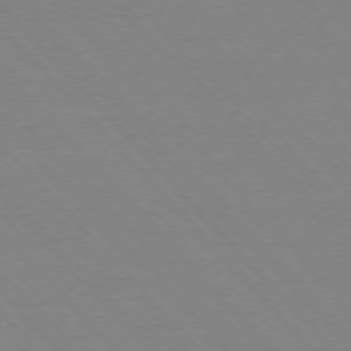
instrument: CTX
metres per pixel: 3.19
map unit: Ap
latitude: -76.4629
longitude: -86.0822
